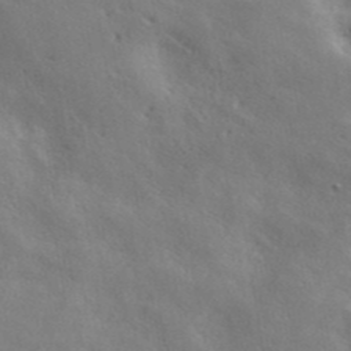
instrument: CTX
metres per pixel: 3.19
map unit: ANa
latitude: 42.5357
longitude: 50.0661
